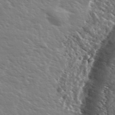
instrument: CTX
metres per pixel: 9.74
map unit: Ave
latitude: 37.3482
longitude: -109.1214
